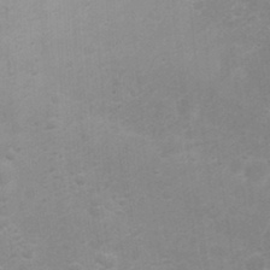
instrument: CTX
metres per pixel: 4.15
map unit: Nhu
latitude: 23.9906
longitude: -61.7638
